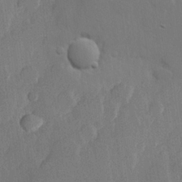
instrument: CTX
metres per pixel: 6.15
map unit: lHvf
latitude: 22.8758
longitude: 145.5021
